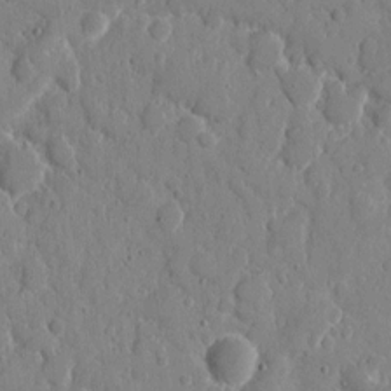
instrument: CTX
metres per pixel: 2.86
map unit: eHh
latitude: 7.9717
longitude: -67.1781
